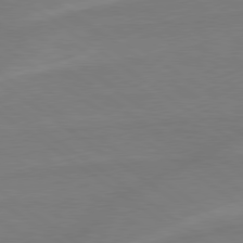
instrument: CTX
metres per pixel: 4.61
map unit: lApd
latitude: 78.9514
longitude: -142.6491
